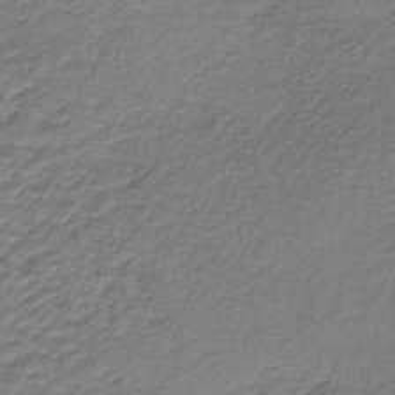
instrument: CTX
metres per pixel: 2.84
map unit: lHb
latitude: -35.1242
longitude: 61.4643
